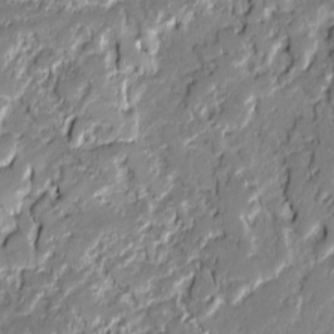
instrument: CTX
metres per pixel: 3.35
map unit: lAvf
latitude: -1.0487
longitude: -108.6112
